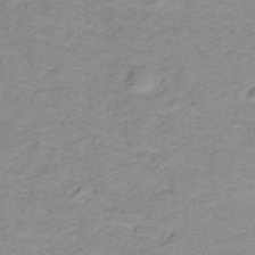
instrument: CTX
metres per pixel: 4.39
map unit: lHb
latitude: -31.9178
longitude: 65.3321
